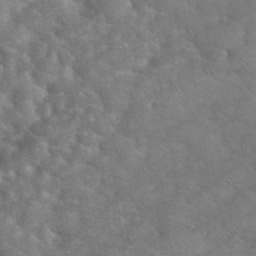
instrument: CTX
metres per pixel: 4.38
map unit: eHh
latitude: 37.0270
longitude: -64.4790
